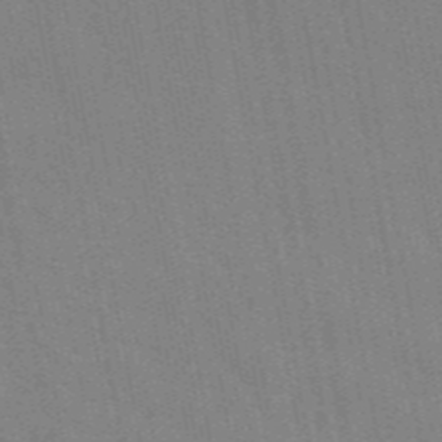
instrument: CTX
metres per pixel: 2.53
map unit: ANa
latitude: 46.5924
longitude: 48.9731
